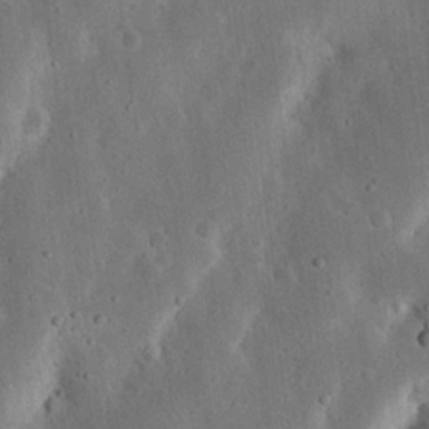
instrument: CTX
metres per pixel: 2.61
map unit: Nhu
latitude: 18.9891
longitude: -74.9325
